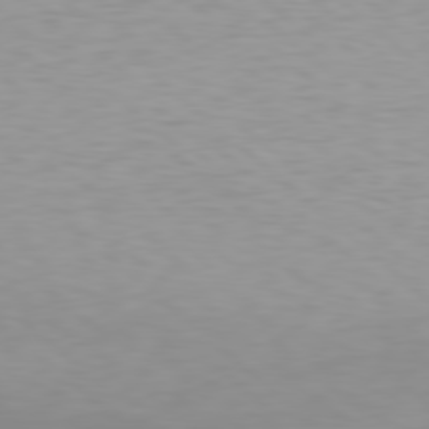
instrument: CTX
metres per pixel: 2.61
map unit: Hpe
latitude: 78.5924
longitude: -171.8772
